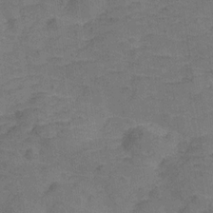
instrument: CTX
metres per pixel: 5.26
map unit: Hve
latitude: -27.8422
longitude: 91.7289
